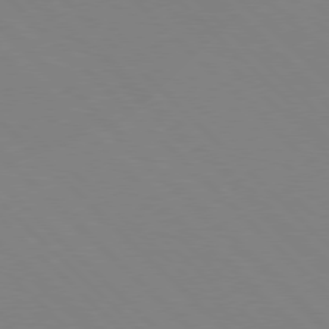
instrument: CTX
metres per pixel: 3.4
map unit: Hpe
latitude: 77.3103
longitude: -126.0633
